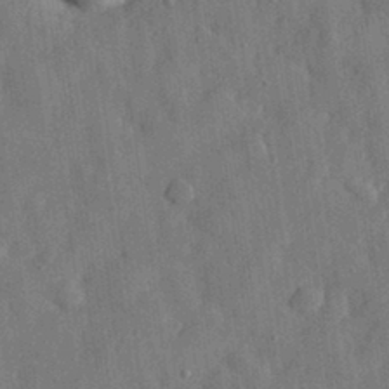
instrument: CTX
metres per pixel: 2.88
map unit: eHh
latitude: 30.4223
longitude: -74.0822
